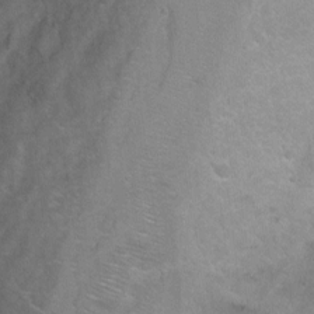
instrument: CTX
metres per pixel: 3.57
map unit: Ht
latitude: 1.4048
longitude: -32.4034
